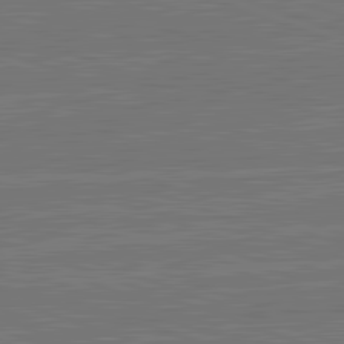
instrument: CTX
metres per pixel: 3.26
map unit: lApd
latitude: 82.7246
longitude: 174.7085
